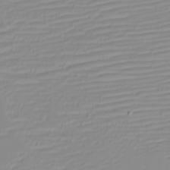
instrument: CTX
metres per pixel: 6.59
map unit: eHh
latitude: -6.1417
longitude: -84.8191
